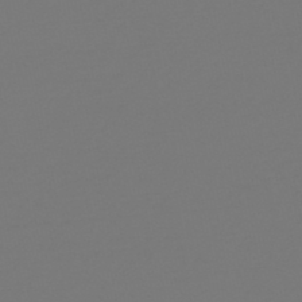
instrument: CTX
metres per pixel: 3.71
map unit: HNb
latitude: -46.9164
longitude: 55.8800
